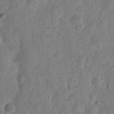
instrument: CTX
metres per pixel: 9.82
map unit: eHh
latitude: 10.7057
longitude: -73.4616
